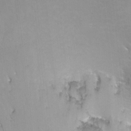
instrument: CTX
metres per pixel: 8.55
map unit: Nhu
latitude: -11.9556
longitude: -49.3293
